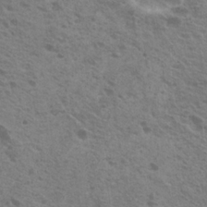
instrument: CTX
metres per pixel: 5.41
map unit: Nhu
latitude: 20.2145
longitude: -30.8758
